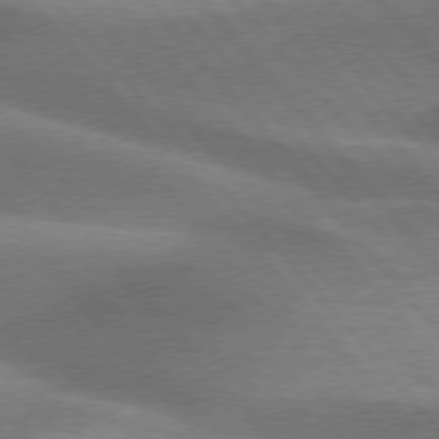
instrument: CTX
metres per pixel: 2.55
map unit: lApd
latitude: 76.2900
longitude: -61.9906
